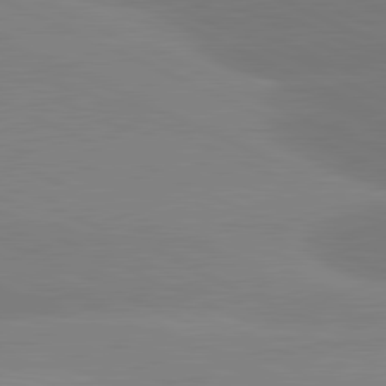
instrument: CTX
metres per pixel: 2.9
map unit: lApd
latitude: 81.3859
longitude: -155.1781
